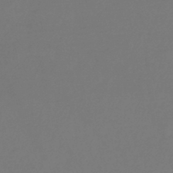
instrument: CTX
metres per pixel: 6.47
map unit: lHb
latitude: -45.2187
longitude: 76.5007
